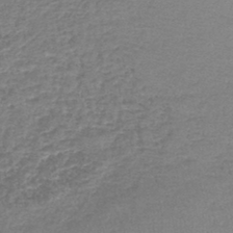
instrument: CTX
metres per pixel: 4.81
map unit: lHb
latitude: -44.1417
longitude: 59.5021
